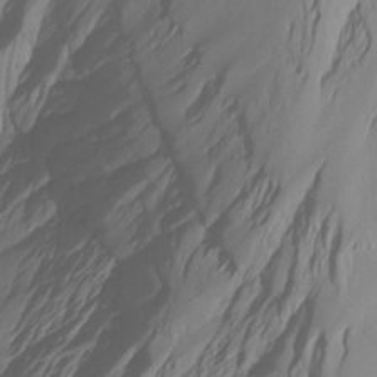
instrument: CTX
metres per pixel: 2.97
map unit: Htu
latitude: -3.6532
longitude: -73.8395
